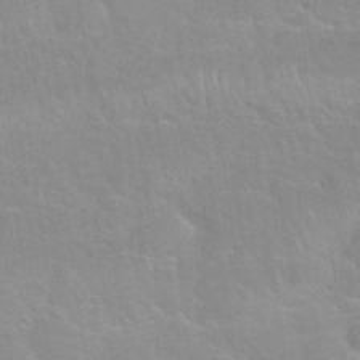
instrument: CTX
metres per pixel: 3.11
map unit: Nhu
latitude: 30.3090
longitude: -51.8205
